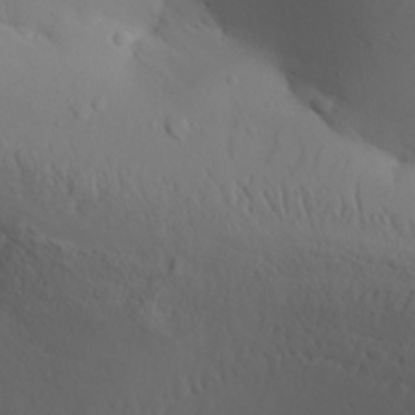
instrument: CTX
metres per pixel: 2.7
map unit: Aa
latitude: 29.8772
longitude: -132.7624
